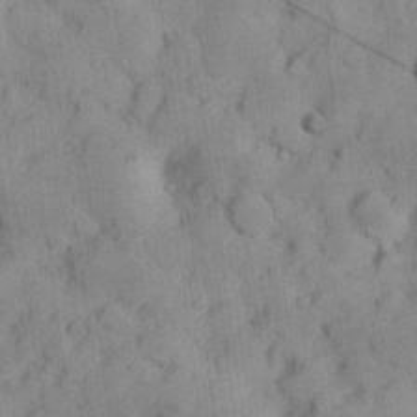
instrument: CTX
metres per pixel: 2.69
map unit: Hve
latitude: 24.4034
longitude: 147.8044
